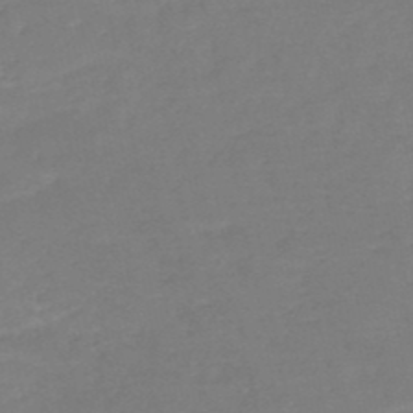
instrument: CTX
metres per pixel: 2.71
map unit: HNb
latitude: -49.7100
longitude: -44.1200
